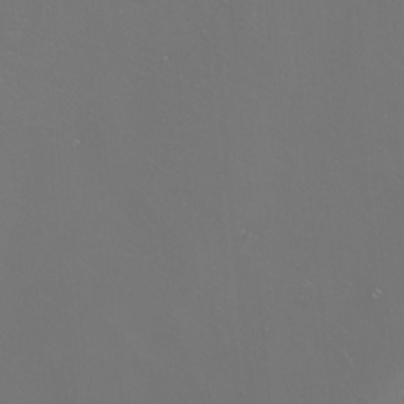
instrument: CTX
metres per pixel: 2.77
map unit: Nhu
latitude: -5.5777
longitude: -91.2915
